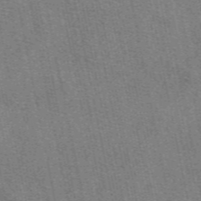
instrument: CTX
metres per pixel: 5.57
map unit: eAb
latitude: 49.4993
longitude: 104.8030
